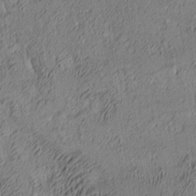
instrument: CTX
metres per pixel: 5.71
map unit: lAa
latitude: 4.4223
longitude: -115.5371
